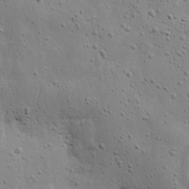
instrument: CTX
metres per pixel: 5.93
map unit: eHh
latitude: 9.6316
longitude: -72.9325
